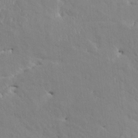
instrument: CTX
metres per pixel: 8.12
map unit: HNhu
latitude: 5.1970
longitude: 4.1039
